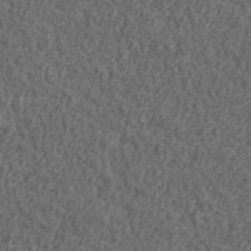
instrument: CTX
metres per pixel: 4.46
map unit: lHvf
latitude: 38.1578
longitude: -90.8002
